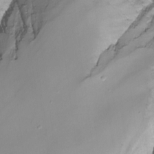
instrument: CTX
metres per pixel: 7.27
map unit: Nhu
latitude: -8.3495
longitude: -79.1403
